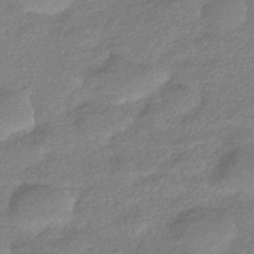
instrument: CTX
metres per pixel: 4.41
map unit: HNhu
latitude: -43.3131
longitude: 93.0108
